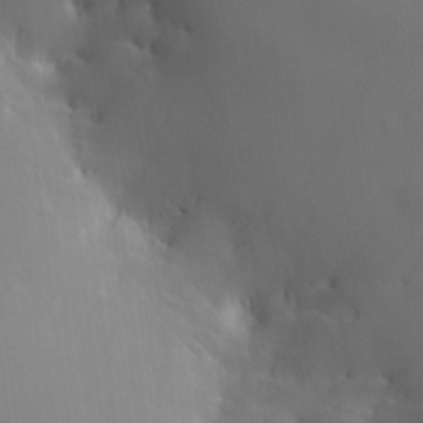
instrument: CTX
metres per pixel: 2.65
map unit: HNhu
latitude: 10.2334
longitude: 15.6344
